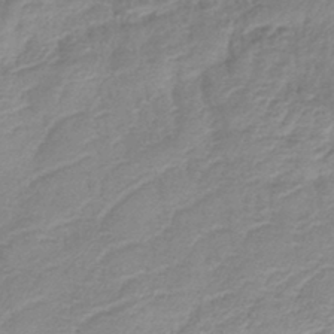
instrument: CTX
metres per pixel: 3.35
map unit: lHb
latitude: -40.7652
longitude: 77.1431
